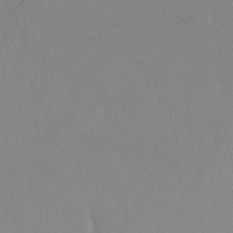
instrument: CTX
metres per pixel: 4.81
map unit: Ht
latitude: -8.0472
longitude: -37.1592
